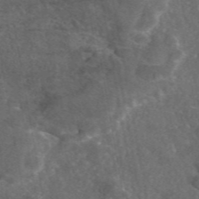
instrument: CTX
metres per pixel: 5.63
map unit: eAb
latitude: 46.7247
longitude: 112.4062
